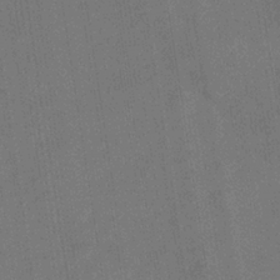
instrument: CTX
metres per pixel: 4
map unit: eHb
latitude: -34.7652
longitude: 73.8989
